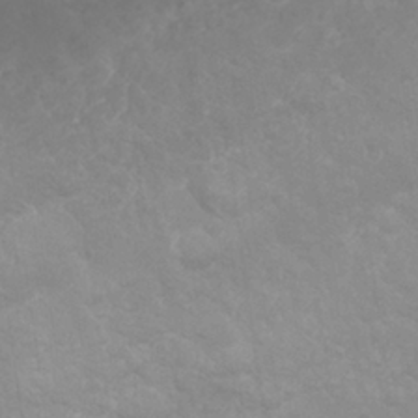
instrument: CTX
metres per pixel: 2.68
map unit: Nhu
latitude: 26.5924
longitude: -62.2334
